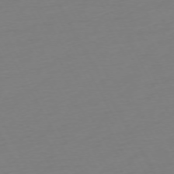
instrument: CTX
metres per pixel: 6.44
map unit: Ap
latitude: -74.0094
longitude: -69.3671
